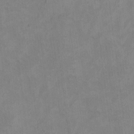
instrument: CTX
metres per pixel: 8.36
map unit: eHh
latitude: -8.5385
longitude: -67.4993
